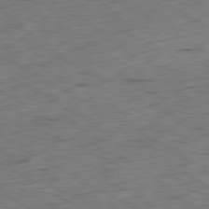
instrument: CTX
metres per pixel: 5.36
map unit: Ap
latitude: -80.6330
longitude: -71.8394
